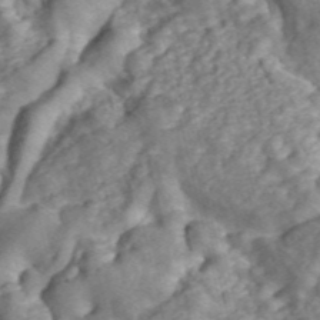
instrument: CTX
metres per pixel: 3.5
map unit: ANa
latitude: 45.9528
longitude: 24.9919
